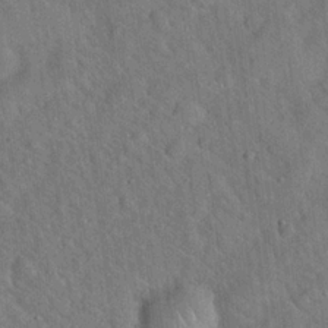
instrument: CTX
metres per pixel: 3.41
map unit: Hto
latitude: 19.5371
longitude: -53.2726
